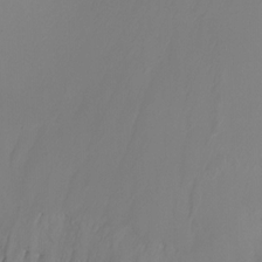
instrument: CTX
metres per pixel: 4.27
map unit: Nhu
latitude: -8.2361
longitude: -79.3293
